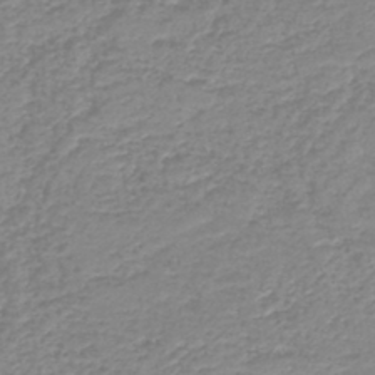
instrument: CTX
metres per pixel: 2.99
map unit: HNb
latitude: -40.8786
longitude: 49.8234
